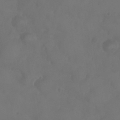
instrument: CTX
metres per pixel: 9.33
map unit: Nhu
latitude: 24.9891
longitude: -62.8191
